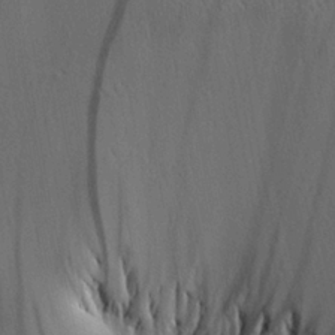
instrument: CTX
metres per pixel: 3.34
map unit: Aa
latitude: 25.3103
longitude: -144.2900
